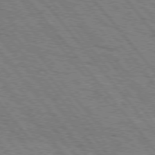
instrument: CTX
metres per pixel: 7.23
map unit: Hpe
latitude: 75.6316
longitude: -153.3104
